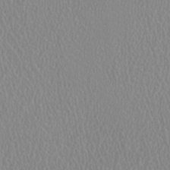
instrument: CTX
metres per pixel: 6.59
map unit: HNhu
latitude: -0.1984
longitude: -1.3481
